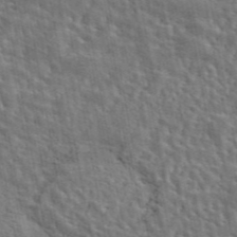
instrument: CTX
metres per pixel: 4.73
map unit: eAb
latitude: 43.9906
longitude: 113.5588
